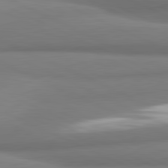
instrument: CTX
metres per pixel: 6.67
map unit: lApd
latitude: 81.6883
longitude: 176.9164
